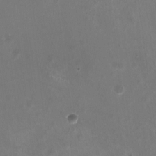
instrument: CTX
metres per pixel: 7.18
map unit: HNhu
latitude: -2.6707
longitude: -0.7624
